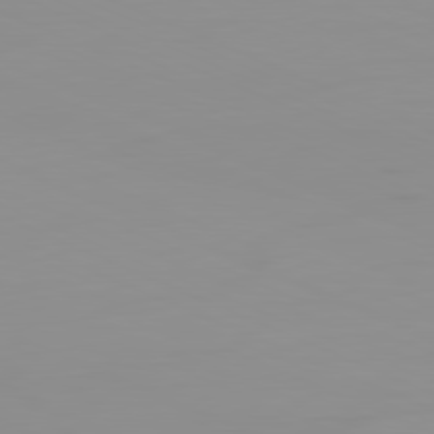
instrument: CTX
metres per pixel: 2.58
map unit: Ap
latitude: -81.5210
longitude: -60.9513
